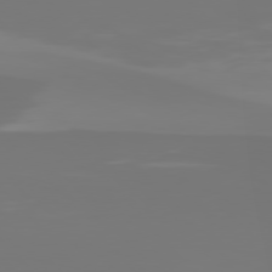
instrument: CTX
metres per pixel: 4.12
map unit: Hpe
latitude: 77.1025
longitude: -135.8016
